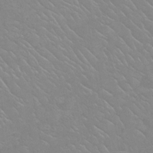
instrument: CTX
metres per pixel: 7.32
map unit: Nhu
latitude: 24.1577
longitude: -61.8961
